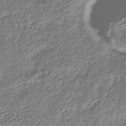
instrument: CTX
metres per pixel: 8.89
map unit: HNhu
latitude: -42.8785
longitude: 106.1795
